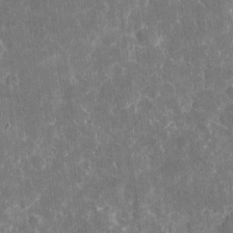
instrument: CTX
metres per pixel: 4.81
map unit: eHh
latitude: 4.9325
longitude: -67.6316
